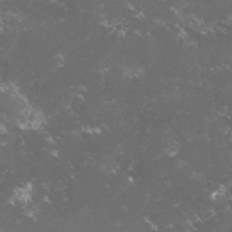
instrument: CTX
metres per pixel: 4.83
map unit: lHvf
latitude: -15.4833
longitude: -101.9906
